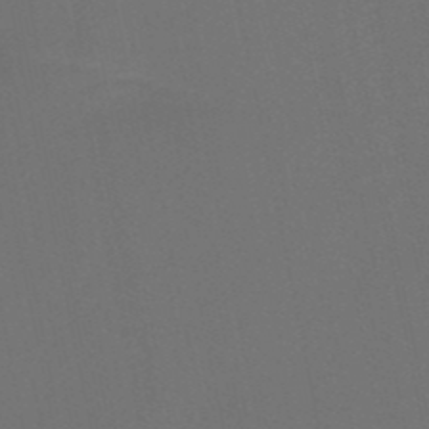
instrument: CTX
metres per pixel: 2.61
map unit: HNb
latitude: -51.6533
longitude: -46.9892
